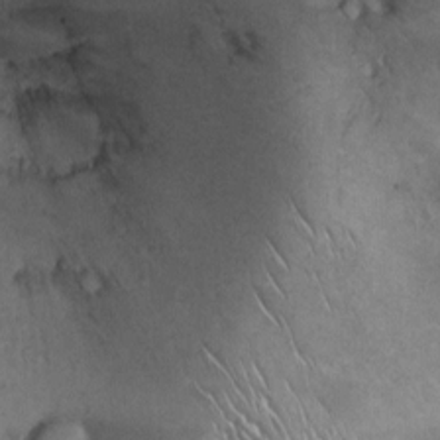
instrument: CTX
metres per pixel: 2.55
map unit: Ht
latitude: -1.4266
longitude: -15.3482
